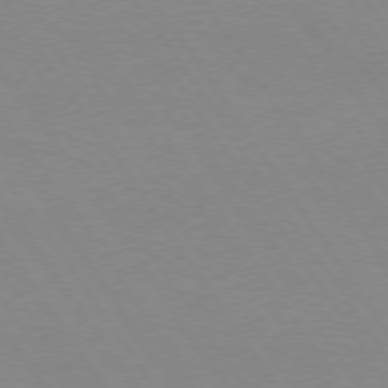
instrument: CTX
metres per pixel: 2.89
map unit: Hpe
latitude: 74.1578
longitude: -140.5734
